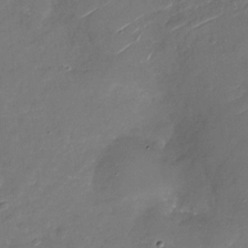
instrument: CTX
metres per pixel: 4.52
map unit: Nhu
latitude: -27.4832
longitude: -73.7261
